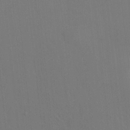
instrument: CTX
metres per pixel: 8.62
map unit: HNhu
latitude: 7.1025
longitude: 3.8233
